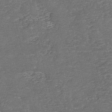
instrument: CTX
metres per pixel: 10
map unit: eHh
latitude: -54.9164
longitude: -90.1956
